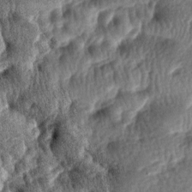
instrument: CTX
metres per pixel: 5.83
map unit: lAa
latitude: -7.9556
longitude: -127.4804
